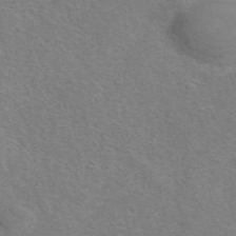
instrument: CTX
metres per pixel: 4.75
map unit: eAb
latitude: 41.5371
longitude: 105.8044
